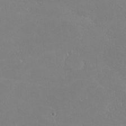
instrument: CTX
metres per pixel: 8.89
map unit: lHvf
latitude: -11.6155
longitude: -104.3657
